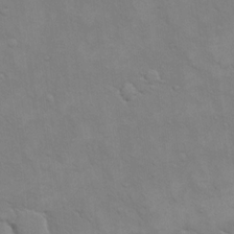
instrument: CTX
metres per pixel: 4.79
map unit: eHh
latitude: 16.4412
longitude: -66.5167
